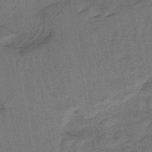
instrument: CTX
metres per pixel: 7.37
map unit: lHb
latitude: -43.5588
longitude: 63.3131
